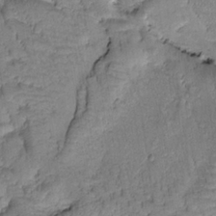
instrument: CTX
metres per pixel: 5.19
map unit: Htu
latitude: -0.8975
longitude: 173.0297
